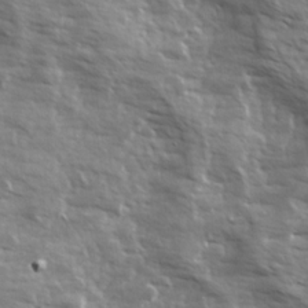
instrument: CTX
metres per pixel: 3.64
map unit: Ave
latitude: 13.1025
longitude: -102.0255
